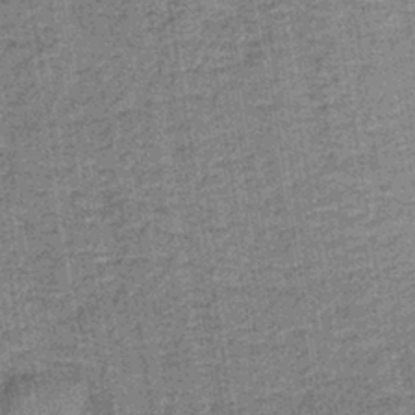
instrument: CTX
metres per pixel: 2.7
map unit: lHb
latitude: -39.3510
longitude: 60.3873
